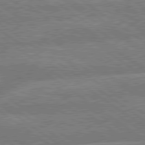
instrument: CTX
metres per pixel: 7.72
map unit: lApd
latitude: 79.4994
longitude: -161.2159
